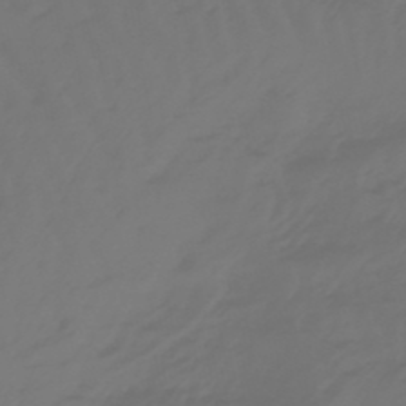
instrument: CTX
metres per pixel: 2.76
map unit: lHb
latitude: -47.9178
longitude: 83.0675
